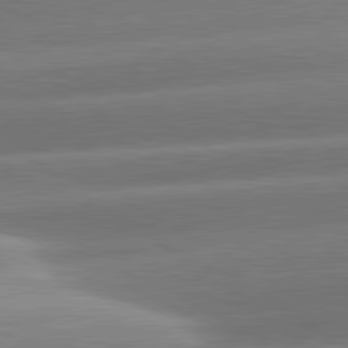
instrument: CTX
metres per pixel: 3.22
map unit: lApd
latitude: 81.1970
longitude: -159.0081
